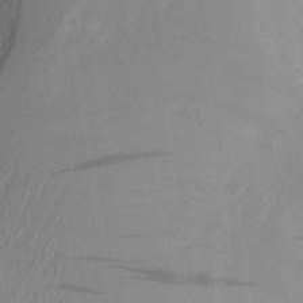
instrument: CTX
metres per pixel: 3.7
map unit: Aa
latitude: 26.2145
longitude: -147.1404
